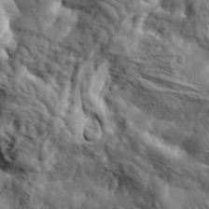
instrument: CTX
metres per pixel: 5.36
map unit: eHh
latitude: 36.9136
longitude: -80.6868
